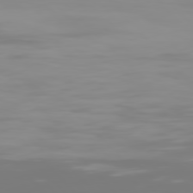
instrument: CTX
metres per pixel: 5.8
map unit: Hpe
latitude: 77.1403
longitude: -136.2901
